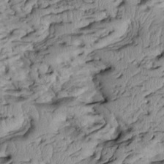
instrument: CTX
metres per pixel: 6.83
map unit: Htu
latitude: -5.2942
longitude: 154.4818
